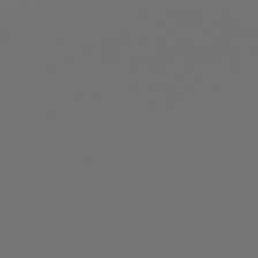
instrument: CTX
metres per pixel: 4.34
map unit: lHb
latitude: -45.3510
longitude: 76.1795
